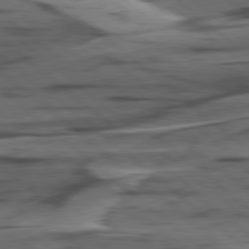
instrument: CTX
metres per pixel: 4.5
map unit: lApd
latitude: 78.7624
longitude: -49.5182
